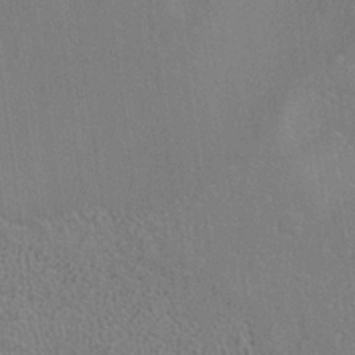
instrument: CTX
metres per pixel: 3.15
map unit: ANa
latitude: -36.9163
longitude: 94.6329
